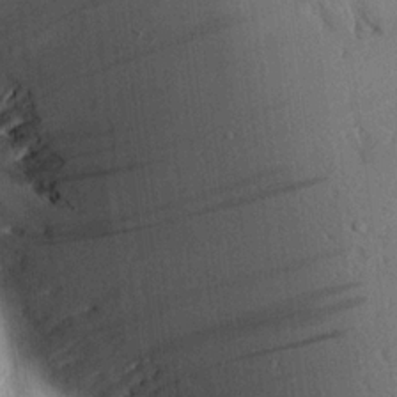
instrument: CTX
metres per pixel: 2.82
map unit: Aa
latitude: 16.9514
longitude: -148.0633
